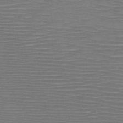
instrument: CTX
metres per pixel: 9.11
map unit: HNb
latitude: -48.2551
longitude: -44.6490
